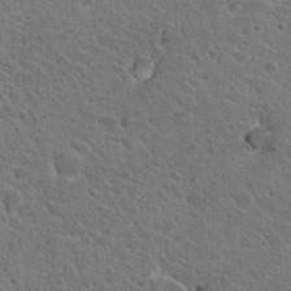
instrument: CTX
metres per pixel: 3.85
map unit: Hto
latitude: 19.3859
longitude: -33.9528
